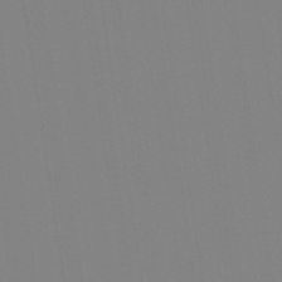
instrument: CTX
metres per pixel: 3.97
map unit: Aa
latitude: 33.1592
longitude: -142.8002
